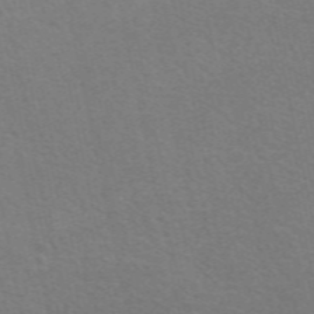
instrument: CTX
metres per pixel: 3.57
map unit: eAb
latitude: 51.1403
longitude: 111.5588
